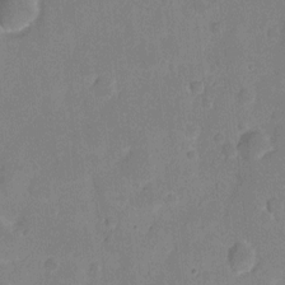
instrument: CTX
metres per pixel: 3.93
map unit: eHh
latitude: 6.0822
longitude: -66.8569
